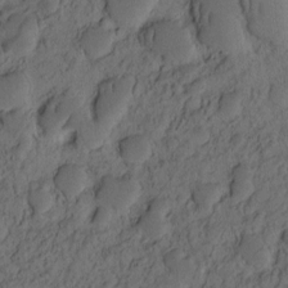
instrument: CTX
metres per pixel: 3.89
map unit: eHh
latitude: -2.0849
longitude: 17.1054
